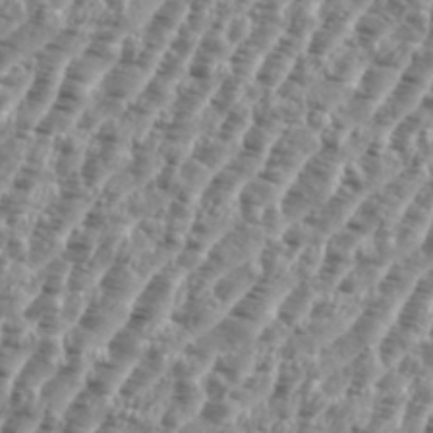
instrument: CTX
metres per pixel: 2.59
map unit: eHh
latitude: 35.5371
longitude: -135.3670
